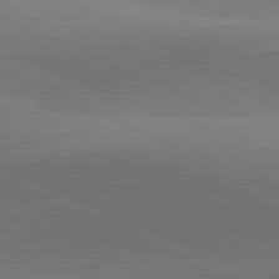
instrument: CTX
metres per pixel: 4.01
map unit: lApd
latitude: 81.7072
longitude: 130.8786
